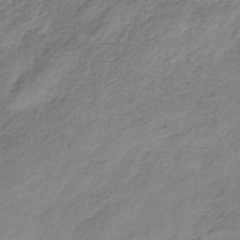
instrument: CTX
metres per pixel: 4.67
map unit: HNb
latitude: -34.2928
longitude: 58.9730
